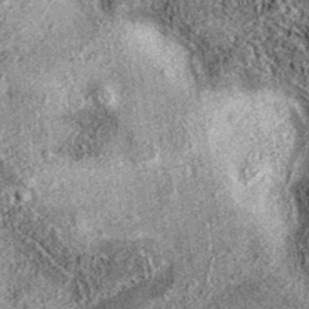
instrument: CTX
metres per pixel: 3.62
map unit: eAb
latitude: 37.7072
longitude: 106.5007
